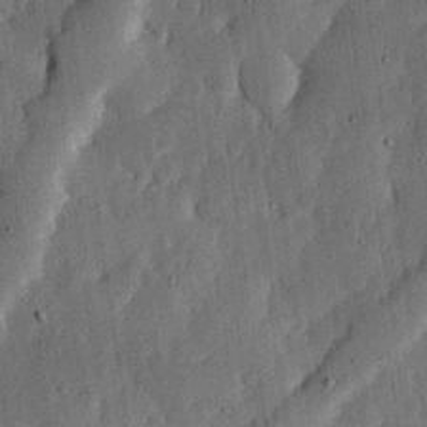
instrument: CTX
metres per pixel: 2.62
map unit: lHvf
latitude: 19.6505
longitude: -114.6112
